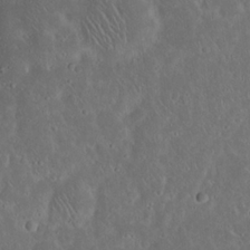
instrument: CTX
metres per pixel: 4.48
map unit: Nhu
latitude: 23.0080
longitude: -70.9325
